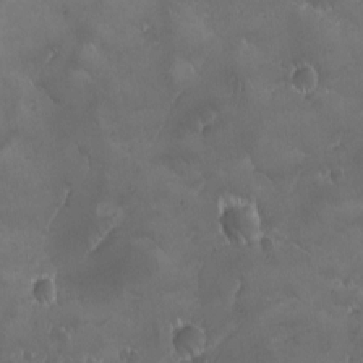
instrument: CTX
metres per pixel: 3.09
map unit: Ave
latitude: -7.5777
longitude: -122.1578
